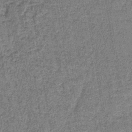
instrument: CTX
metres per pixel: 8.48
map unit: lHb
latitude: -39.5021
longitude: 60.7463
